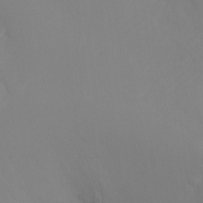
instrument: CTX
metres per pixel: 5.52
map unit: Nhu
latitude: -16.7086
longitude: -48.1956
